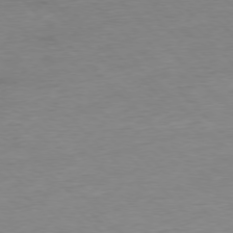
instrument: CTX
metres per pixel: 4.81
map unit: Ap
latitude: -77.5588
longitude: -83.1592
